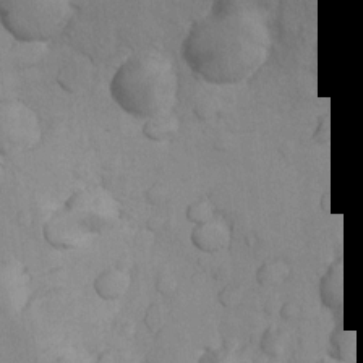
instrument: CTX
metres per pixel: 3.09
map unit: Nhu
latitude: 10.3278
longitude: -27.3293
